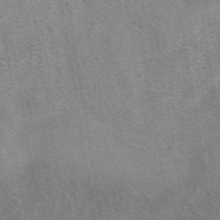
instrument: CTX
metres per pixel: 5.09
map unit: eAb
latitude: 41.4993
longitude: 102.9164
